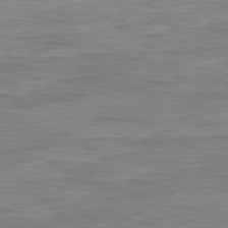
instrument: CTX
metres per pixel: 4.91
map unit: Ap
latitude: -82.0472
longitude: -79.7261
